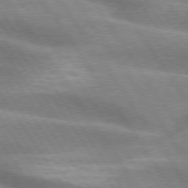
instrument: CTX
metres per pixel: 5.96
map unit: lApd
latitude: 74.8569
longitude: -63.2726
